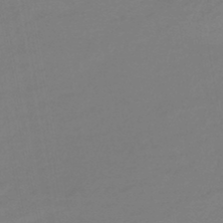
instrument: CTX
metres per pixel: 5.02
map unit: eHb
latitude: -46.1983
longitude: 88.1606
